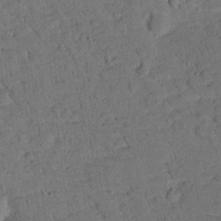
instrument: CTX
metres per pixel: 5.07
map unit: lHvf
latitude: 14.0444
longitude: 178.5762
